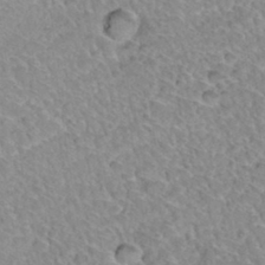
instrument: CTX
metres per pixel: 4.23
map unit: Hto
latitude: 34.8947
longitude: -48.2522
